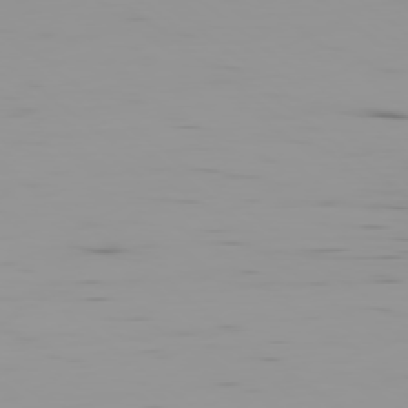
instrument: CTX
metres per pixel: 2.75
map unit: Ap
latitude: -79.3320
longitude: -70.8947
